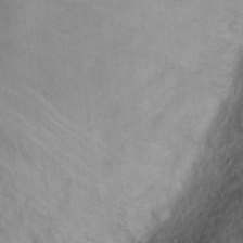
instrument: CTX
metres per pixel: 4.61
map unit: eHh
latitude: 12.8380
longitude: -61.9906
